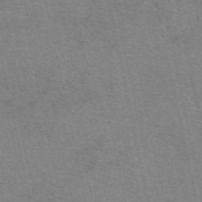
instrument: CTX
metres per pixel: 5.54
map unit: eAb
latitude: 51.1592
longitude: 108.0283
